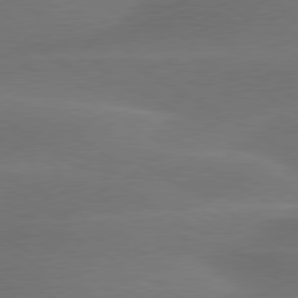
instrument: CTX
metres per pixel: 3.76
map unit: lApd
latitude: 79.7261
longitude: -89.1404
